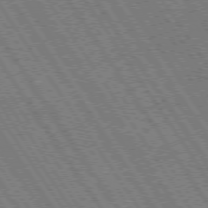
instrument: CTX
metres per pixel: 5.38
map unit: Hpe
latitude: 73.5372
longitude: -141.7260
